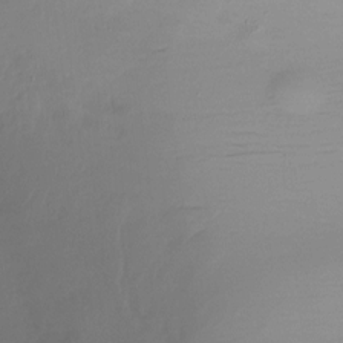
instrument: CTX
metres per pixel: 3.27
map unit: Htu
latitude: -15.9178
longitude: -47.0081
